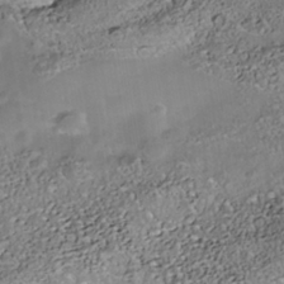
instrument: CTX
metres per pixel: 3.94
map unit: Nhe
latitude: -39.8611
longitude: -117.1214
